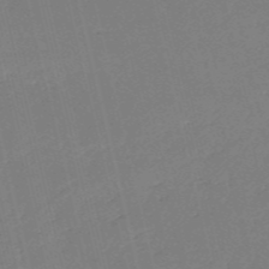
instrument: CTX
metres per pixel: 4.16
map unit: HNb
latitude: -54.4440
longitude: -39.6316
